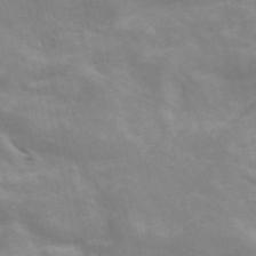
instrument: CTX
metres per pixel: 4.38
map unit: ANa
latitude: 46.0822
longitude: 25.7289
